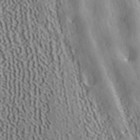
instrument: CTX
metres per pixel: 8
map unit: ANa
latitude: 41.2536
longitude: 55.3321
